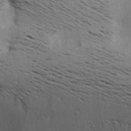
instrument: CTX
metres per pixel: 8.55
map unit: Aa
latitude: 22.4790
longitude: -144.7246
